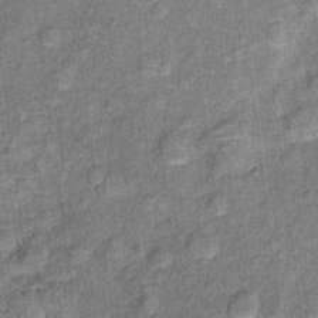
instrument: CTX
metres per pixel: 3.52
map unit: Ht
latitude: 10.0444
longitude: -38.9703
